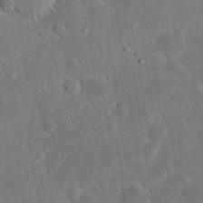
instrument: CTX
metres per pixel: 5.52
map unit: Nhu
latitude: 24.0633
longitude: -71.5749
